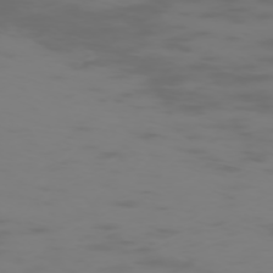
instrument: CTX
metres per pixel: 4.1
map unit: Hpe
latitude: -73.4076
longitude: 5.2942
